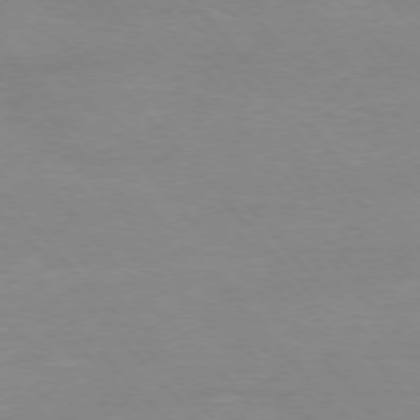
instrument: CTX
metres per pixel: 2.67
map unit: Ap
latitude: -76.7652
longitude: -88.2145
